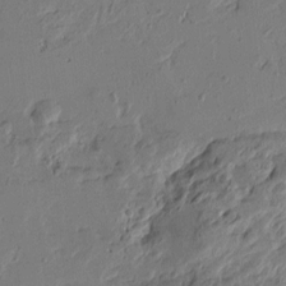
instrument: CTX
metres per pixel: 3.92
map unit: Htu
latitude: -2.6896
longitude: -178.1011
